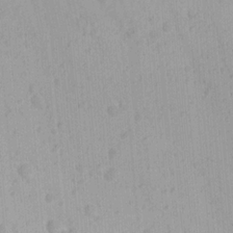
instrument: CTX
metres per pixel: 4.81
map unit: Ave
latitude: 21.8961
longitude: -137.5749
